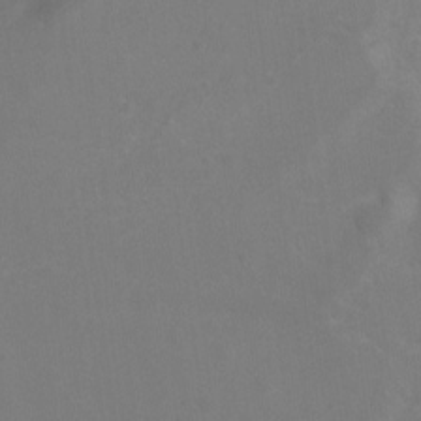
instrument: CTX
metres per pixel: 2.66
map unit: Nhu
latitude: -12.5196
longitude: -72.6302
